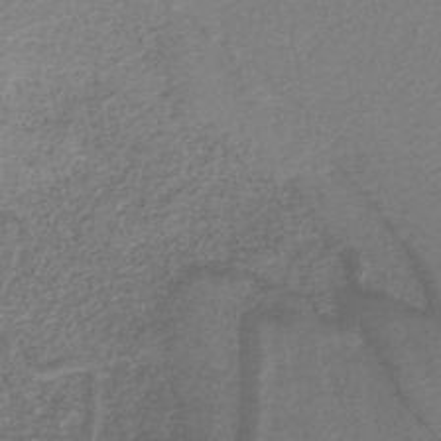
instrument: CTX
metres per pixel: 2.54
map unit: lHb
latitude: -41.1053
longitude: 51.8233
